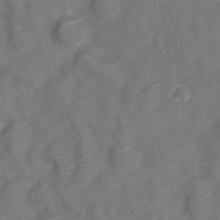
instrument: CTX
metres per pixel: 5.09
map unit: Nve
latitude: -19.9745
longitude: 106.4629
